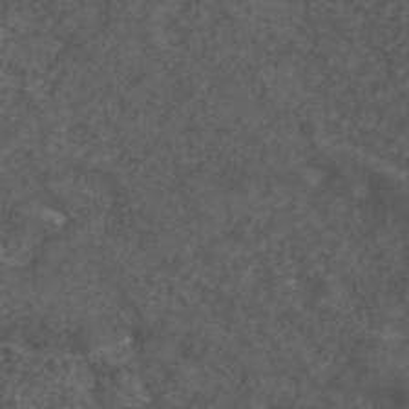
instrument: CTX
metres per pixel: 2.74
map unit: ANa
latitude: 42.9136
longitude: 24.5951
